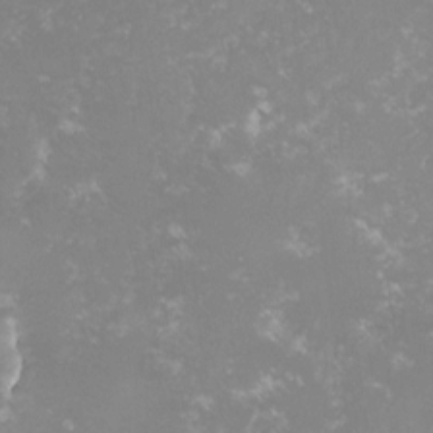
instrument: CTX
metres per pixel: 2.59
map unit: lHvf
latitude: -16.0472
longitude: -100.3089
